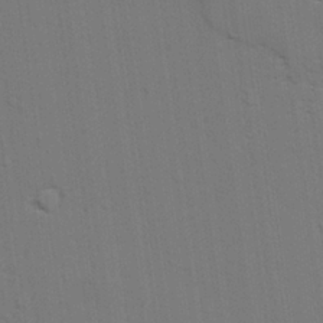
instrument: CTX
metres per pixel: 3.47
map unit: lAvf
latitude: 27.9717
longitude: -108.8947
